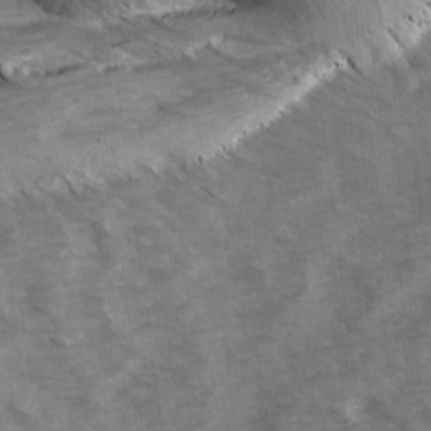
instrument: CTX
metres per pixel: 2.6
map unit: Ave
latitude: 14.7058
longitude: -103.2726
